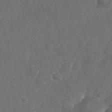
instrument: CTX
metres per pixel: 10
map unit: Nhu
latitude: 28.7624
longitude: -56.8380
